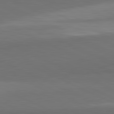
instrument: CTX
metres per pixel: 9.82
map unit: lApd
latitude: 82.1388
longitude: 158.3684
